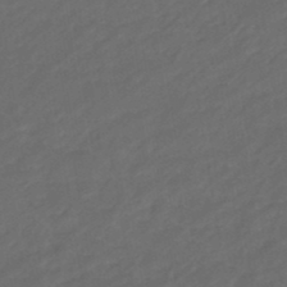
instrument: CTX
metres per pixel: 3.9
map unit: eHb
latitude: -47.1998
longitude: 85.2564
